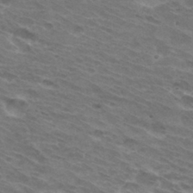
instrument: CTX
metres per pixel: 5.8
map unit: Hto
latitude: 32.1767
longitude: -43.5938
